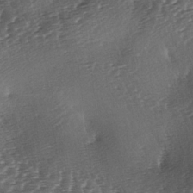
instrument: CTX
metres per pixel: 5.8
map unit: lAa
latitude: -3.5588
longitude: -126.8569
